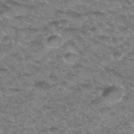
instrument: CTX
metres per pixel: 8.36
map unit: Hto
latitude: 33.5371
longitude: -48.5924
